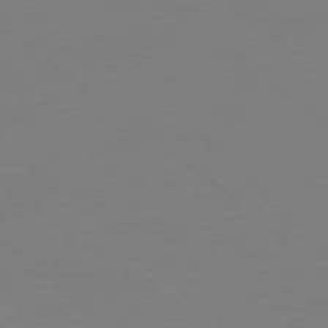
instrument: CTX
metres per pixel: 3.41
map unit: Ap
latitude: -78.7841
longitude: -56.8191
